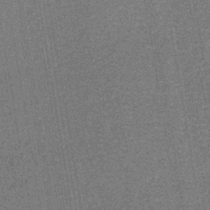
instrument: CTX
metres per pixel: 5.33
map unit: lHb
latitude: -43.8044
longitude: 66.8786
